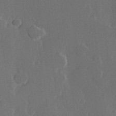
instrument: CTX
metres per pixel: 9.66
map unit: Hve
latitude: 22.7057
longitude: 146.8408
